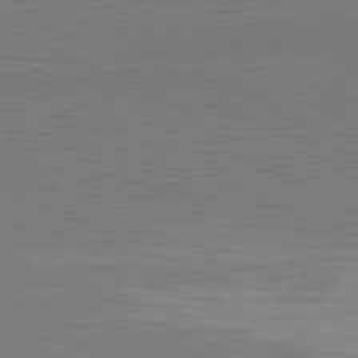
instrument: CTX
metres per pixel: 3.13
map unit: Hpe
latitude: -81.2754
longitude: 19.2754
